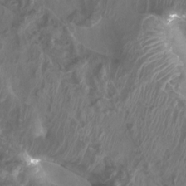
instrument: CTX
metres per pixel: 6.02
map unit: Htu
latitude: 2.8380
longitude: -20.6113
